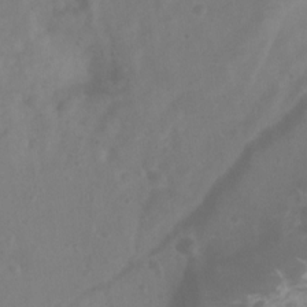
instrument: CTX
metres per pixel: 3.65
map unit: Htu
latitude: 2.6112
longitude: -21.3293
